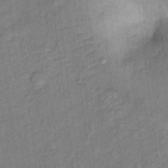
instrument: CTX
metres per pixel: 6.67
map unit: Hto
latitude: 7.7827
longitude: -37.1781
